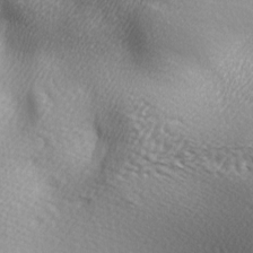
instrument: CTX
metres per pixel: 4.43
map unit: lAa
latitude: -5.8233
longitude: -121.8395
